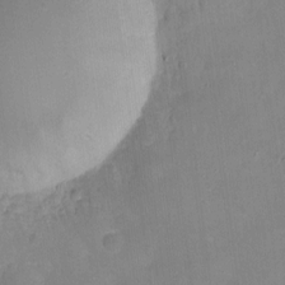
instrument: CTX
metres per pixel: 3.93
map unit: eHh
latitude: 4.7057
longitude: -68.3845
